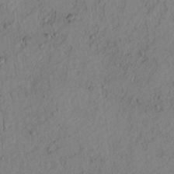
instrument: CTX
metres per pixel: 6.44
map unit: lAvf
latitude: 7.9339
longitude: 164.4629
